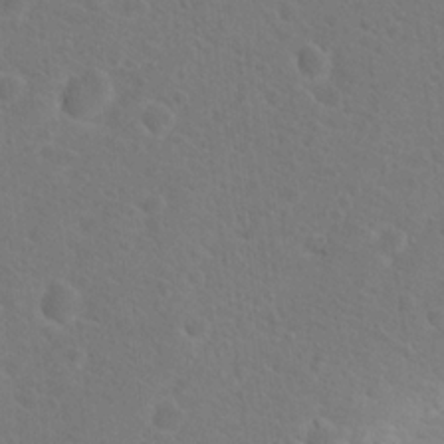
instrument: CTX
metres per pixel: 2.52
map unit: Hto
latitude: 18.8758
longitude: -37.3860
